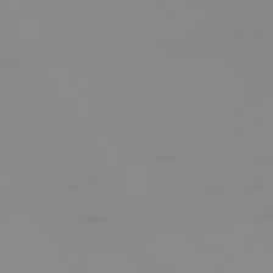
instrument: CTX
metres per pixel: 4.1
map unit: Hpe
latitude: -74.9542
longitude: 6.2361
